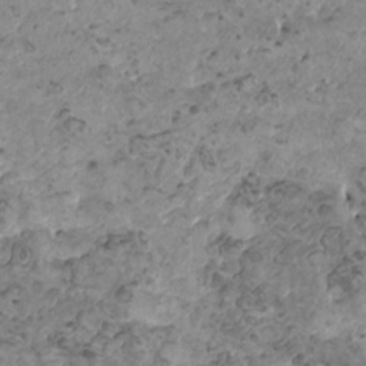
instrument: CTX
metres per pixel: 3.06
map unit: HNhu
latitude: 0.3845
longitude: 3.3887
